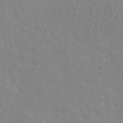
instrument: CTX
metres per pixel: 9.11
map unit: eAb
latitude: 45.2915
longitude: 110.3117
